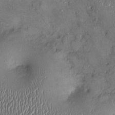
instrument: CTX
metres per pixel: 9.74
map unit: Ht
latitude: -1.6722
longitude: -13.6127
